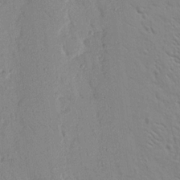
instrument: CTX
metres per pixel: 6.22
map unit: Nhu
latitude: 16.7057
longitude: -78.6302
